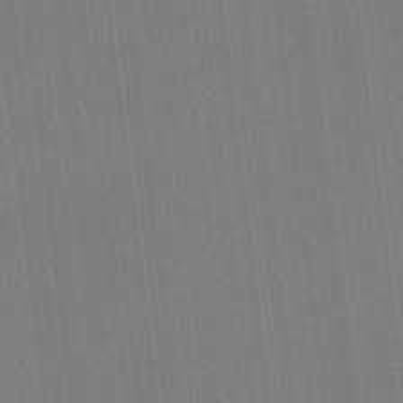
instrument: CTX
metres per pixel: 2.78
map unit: lHvf
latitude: -11.6533
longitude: -104.6113
